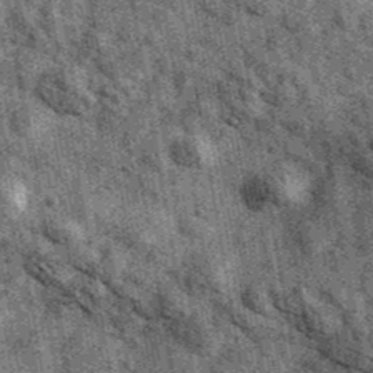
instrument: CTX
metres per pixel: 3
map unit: Ave
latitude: 40.4979
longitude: -106.8380
